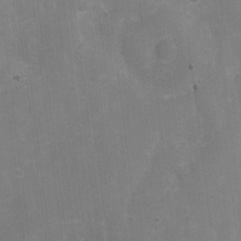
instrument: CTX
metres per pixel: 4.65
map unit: Nhu
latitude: 2.7246
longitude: -16.7813
